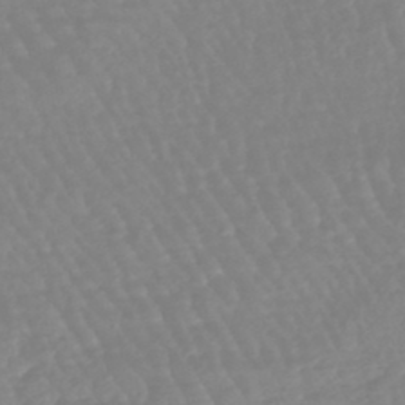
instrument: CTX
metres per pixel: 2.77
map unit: eHb
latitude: -45.4265
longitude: 79.6533
